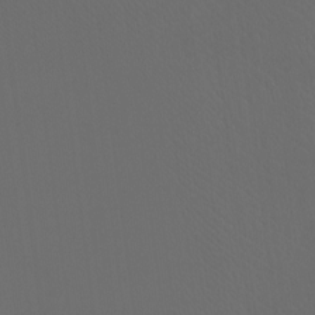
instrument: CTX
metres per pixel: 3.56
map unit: Htu
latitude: -11.8233
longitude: -71.1214
